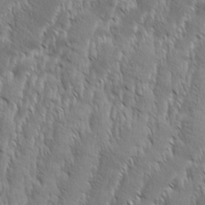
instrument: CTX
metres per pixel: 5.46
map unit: Aa
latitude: 8.3845
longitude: -130.1200
